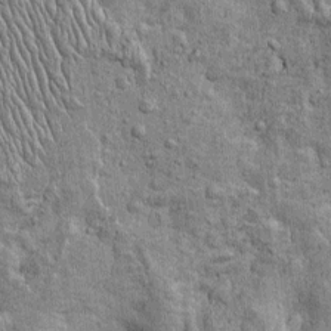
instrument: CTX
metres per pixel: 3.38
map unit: Htu
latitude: -4.5007
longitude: 157.0675
